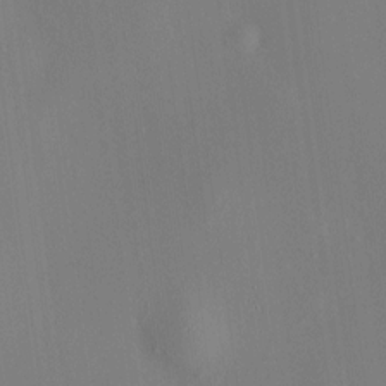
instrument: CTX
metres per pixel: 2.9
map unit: HNhu
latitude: 8.5924
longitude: 14.6897
